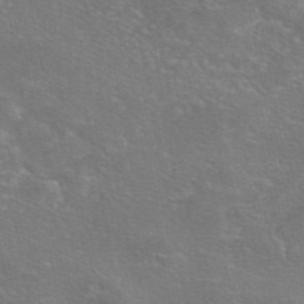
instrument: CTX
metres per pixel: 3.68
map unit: eAb
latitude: 46.5168
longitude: 106.1795
